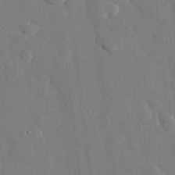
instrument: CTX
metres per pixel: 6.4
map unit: eHh
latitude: 28.8947
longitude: -80.6679
